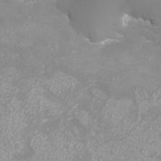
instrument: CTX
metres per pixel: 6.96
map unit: eHh
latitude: -7.3509
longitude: -77.2726
